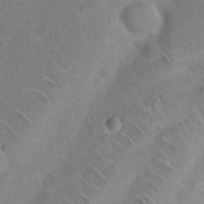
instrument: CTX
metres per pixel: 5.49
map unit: Hto
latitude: 20.3279
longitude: -49.9150
